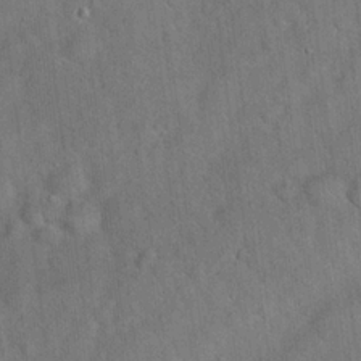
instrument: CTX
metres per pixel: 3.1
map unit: Hto
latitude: 18.1389
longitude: -52.9703
